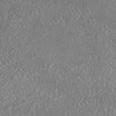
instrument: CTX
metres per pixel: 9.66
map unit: eAb
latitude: 44.7435
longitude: 124.5574
